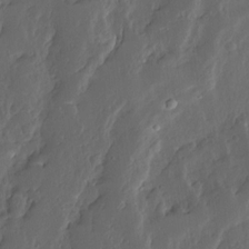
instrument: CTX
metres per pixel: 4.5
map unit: Ave
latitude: 13.4993
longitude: -136.0255
